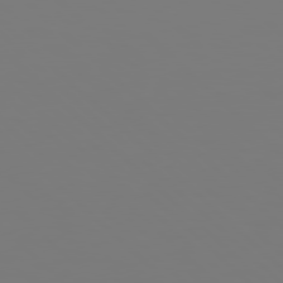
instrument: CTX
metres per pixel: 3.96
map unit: Hpe
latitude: 78.1200
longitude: 178.9730
